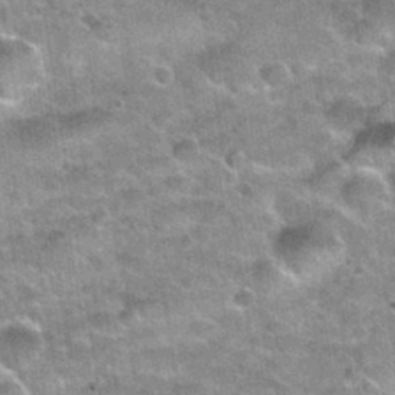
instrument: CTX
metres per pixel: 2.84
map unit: Nhu
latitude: 32.0822
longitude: -52.1578
